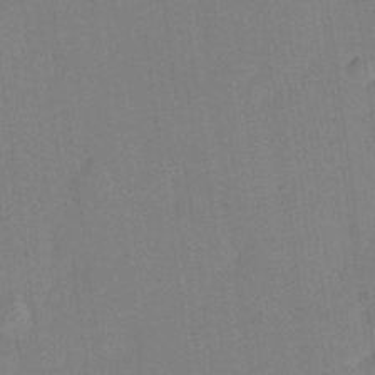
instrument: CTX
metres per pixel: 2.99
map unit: HNhu
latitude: 6.4034
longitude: 0.3118
